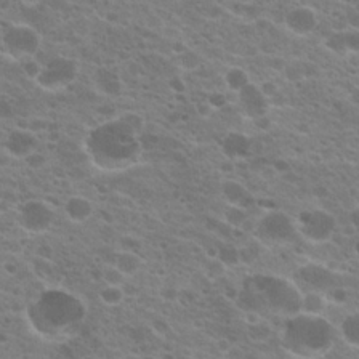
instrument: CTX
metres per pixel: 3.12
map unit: Hto
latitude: 20.2523
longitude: -36.4223
